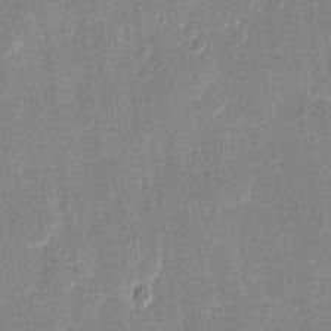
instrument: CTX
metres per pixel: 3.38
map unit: eHh
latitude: 10.9514
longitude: -70.3467
